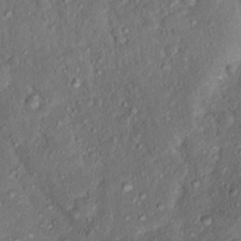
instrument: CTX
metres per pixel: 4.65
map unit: Nhu
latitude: 15.8206
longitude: -30.3468
